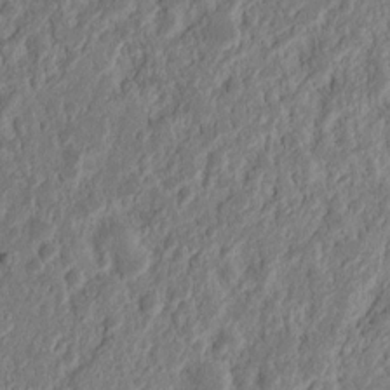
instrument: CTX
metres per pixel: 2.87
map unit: Nhu
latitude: 13.4804
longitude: -73.4427
